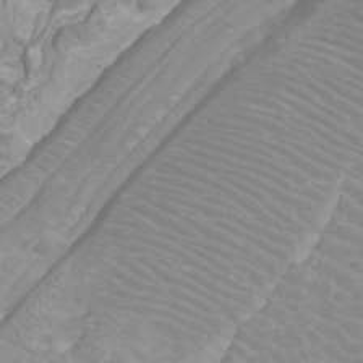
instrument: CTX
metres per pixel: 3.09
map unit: Htu
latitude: -12.1039
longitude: -73.2348
